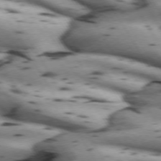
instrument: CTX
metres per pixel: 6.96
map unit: lApd
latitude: 71.9528
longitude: -52.7813
